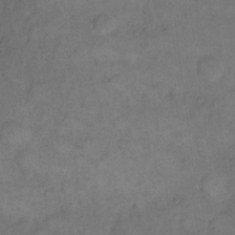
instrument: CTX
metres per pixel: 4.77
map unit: eHh
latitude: 14.4790
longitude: -65.9339
